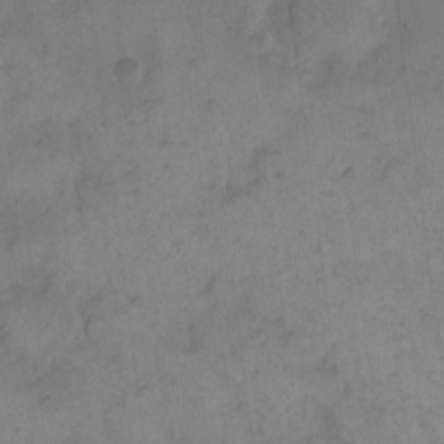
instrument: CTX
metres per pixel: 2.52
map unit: eHh
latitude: 14.1389
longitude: -66.0444
